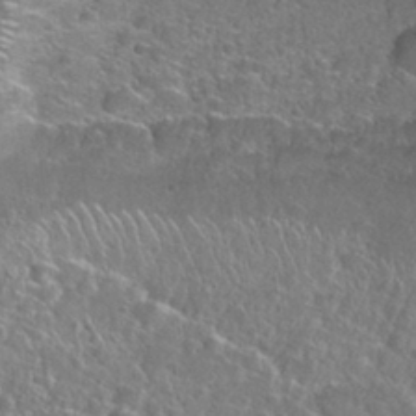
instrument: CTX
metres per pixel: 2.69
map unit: Nhu
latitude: 31.9528
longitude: -51.1970
